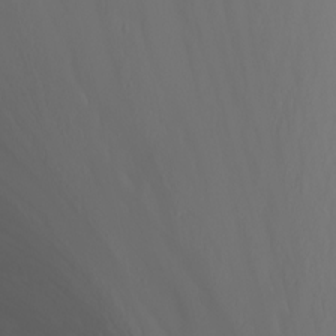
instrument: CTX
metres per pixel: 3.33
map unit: Nhu
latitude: -8.4440
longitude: -82.5923
